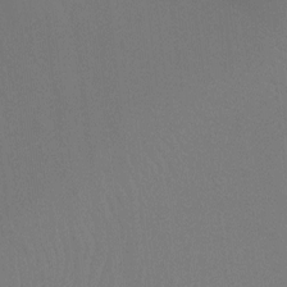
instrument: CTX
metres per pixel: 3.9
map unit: Ht
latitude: -8.8408
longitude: -32.8947
